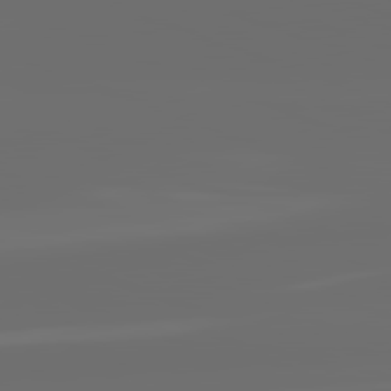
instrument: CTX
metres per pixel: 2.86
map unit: lApd
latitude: 82.1577
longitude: -165.8016
